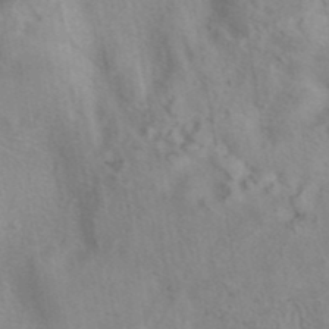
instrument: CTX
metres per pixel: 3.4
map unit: eAb
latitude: 40.8757
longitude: 106.5007
